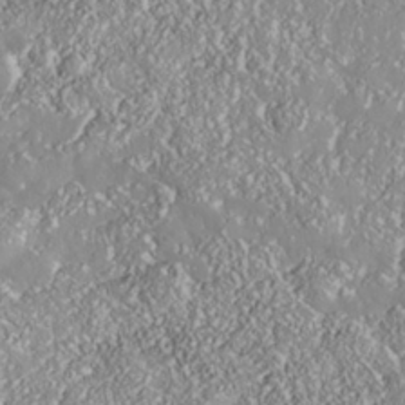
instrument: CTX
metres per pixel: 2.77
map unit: Nhe
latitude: -37.7855
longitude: 138.2551
